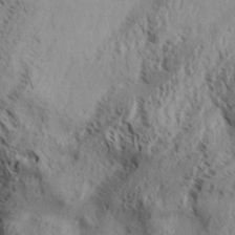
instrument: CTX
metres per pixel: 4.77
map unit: Aa
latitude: 31.2348
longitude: -137.8206
